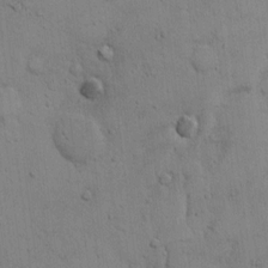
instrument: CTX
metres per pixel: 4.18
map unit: Hto
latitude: 9.4804
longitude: -61.1970
